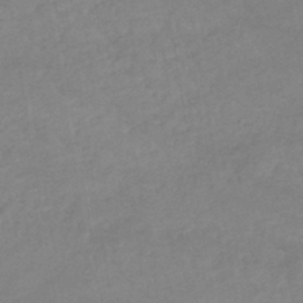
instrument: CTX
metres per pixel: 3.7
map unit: lHb
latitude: -44.0094
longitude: 67.1431
